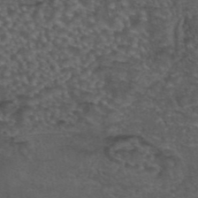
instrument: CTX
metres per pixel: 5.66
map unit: eAb
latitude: 43.6883
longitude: 104.8597
